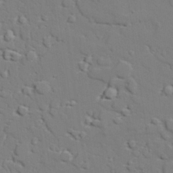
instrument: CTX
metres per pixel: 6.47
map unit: lAvf
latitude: 28.1955
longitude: -108.6679
